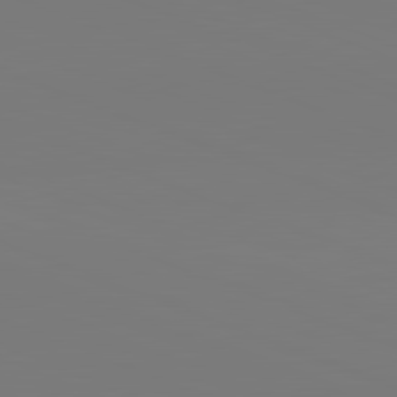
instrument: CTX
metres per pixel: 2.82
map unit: lApd
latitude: 82.0444
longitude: 146.2172
